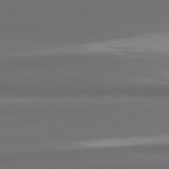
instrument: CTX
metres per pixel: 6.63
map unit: lApd
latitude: 81.8394
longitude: 172.7085
